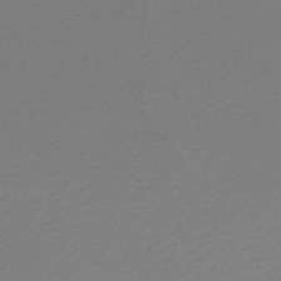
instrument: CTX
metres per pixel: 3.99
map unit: lHb
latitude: -47.5777
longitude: 60.4818
